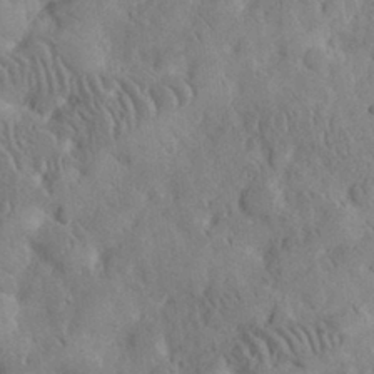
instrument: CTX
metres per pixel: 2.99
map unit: eHh
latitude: 30.3468
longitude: -70.1200
